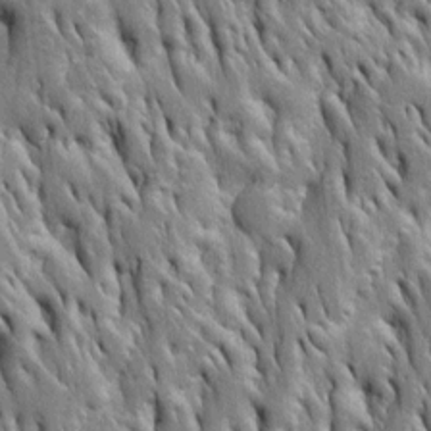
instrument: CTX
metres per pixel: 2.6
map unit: Htu
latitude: -4.3306
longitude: 150.8030
